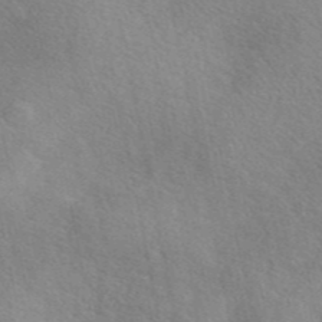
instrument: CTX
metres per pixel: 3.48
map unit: eAb
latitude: 45.3104
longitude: 113.4832
